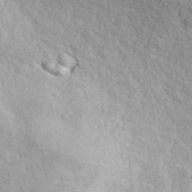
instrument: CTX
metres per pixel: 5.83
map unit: ANa
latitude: 40.5545
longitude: 20.2172
